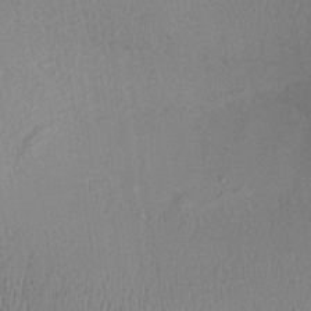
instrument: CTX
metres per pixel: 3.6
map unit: Aa
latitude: 27.9528
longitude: -137.2348
